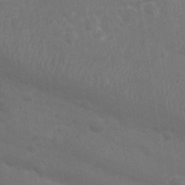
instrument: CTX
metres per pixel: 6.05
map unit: Nhu
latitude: 26.1578
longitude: -52.1389
